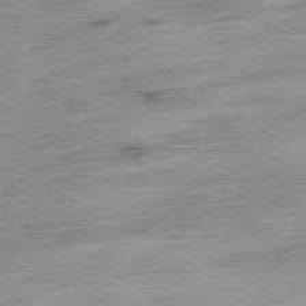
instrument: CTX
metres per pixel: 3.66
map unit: Ap
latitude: -80.5574
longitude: -67.5938
